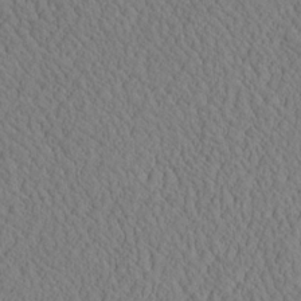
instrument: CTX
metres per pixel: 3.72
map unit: eHh
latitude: -3.2564
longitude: 15.4455
